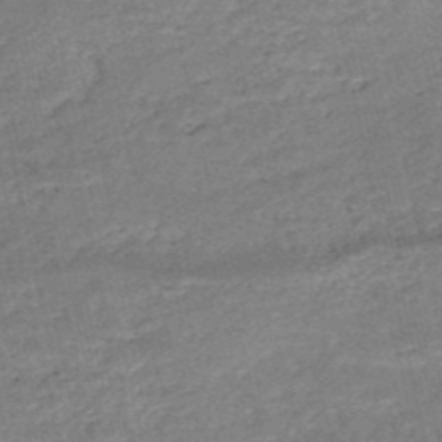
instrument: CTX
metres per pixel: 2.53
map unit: HNb
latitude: -51.6722
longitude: -40.9324
